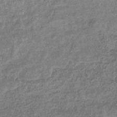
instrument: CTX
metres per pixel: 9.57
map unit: eHb
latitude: -35.6533
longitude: 80.5763
